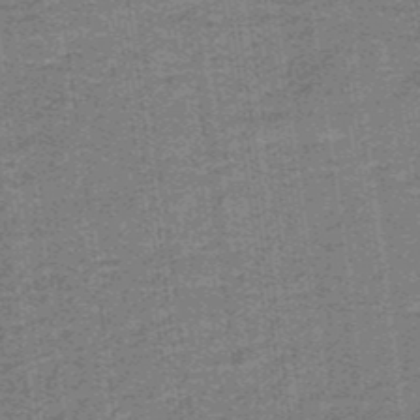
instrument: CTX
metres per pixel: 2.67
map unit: lHb
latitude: -38.1984
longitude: 57.6155
